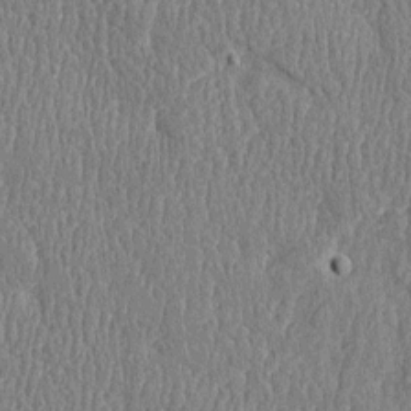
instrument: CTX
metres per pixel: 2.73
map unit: Htu
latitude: -4.7841
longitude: 175.8989
